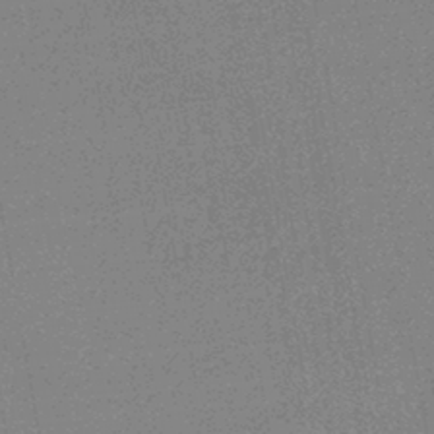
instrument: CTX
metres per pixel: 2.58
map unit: HNhu
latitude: -43.1998
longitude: 99.2565
